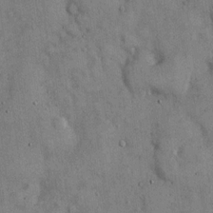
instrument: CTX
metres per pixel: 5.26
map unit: Hto
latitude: 13.3671
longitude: -60.2711
